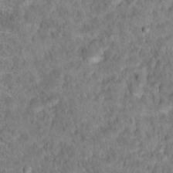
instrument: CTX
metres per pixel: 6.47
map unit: Hto
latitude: 17.3482
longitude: -37.7828
